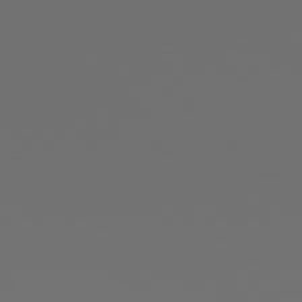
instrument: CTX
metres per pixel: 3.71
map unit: Ap
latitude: -78.2928
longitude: -97.4993
